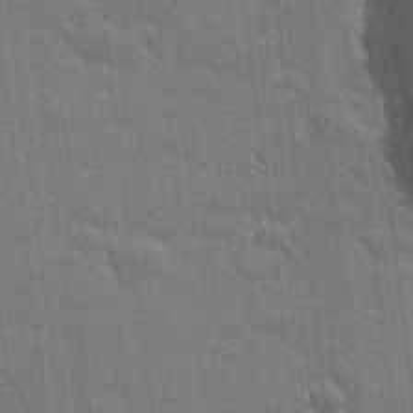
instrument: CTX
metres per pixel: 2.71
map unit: lHvf
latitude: 27.1592
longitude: 141.2187
